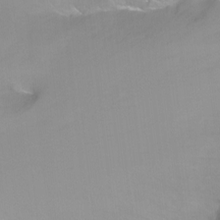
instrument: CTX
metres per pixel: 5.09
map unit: Nhu
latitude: -13.3132
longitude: -57.5749
